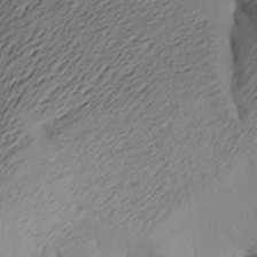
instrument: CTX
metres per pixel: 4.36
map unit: Aa
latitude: 22.6868
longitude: -149.9528
